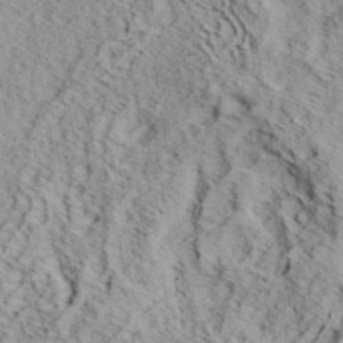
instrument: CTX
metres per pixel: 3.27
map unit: eHh
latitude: 37.1970
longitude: -80.3089
